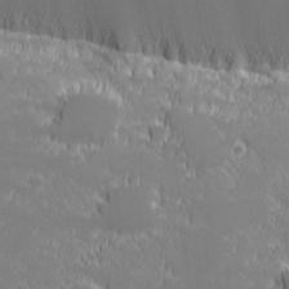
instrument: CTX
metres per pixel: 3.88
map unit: eHh
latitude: -1.1432
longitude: -84.1578
